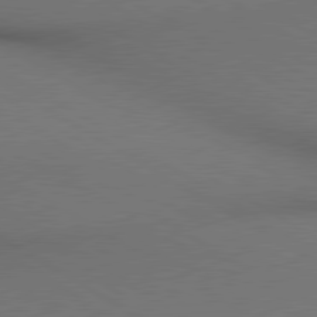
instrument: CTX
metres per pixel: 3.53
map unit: lApd
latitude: 80.3656
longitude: 136.5007
